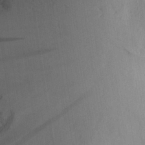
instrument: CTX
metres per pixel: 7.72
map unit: Aa
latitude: 26.1956
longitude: -147.9151
